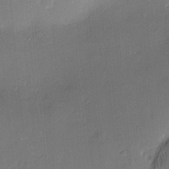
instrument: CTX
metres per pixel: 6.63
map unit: Hve
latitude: -9.5966
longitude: 175.5399
